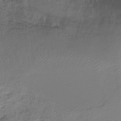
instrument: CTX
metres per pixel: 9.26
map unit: Ht
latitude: -16.1606
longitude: -42.5357
